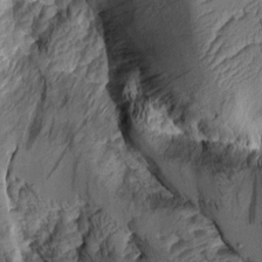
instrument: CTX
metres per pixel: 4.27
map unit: Aa
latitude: 8.7057
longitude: -128.5168
